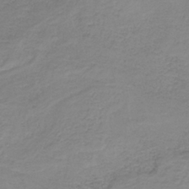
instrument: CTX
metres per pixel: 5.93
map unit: HNb
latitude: -34.2173
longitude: 53.1998
